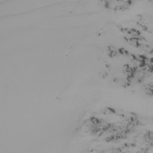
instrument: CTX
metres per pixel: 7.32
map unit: Nhu
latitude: -6.9352
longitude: -93.6316
